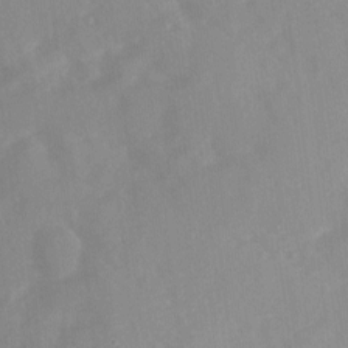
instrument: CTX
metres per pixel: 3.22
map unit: Ave
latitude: 11.0081
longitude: -102.5168
